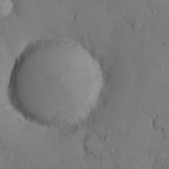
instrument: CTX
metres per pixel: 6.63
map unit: Hto
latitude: 9.1781
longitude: -57.5560
